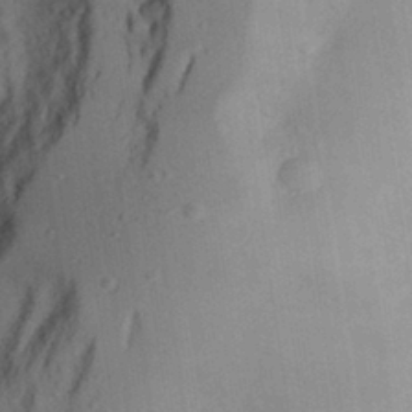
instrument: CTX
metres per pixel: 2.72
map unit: Aa
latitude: 29.1781
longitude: -146.0633
